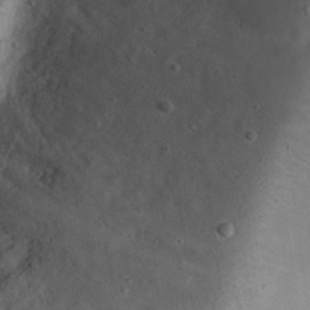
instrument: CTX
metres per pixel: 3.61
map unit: Nhu
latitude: 22.4601
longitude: -70.9136
